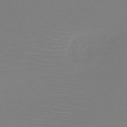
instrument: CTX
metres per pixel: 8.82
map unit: HNb
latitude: -50.0283
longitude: -43.9906
